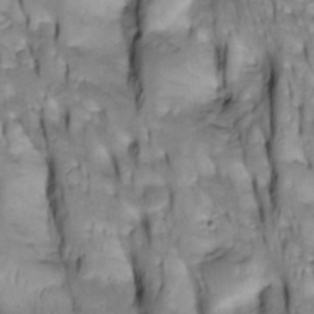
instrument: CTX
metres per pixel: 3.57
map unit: Htu
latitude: -4.5762
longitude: 150.5195
